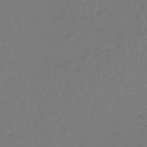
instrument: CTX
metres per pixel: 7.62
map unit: lHb
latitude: -46.9164
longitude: 65.1998
